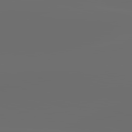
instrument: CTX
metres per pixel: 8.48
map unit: lApd
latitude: 83.7638
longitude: -128.2711
